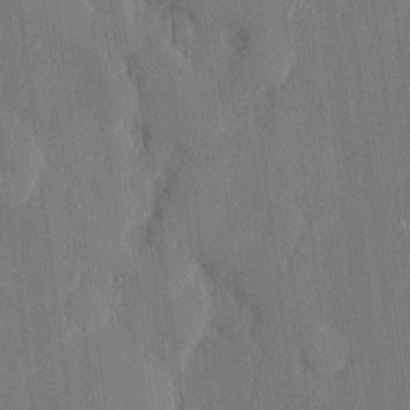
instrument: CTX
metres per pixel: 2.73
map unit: eHh
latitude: 5.3859
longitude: -72.6680
